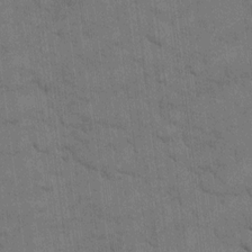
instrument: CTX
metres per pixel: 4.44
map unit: eHh
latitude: 12.9325
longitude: -65.6127
